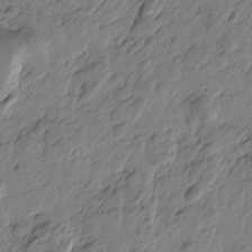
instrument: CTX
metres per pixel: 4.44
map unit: Htu
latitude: -3.8233
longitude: -178.5546
